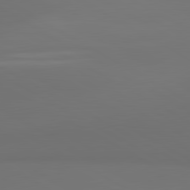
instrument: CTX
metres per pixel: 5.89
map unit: lApd
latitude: 81.4804
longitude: 152.4440
